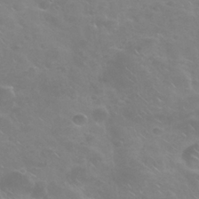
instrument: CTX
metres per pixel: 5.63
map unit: Nhu
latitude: 25.4615
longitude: -53.0270
